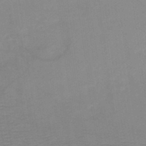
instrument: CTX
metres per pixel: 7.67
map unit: HNb
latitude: -48.7463
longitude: -45.1214
